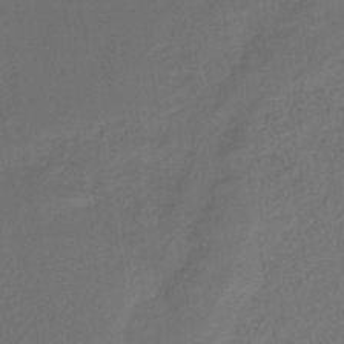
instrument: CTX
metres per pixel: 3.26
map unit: lHb
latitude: -38.4251
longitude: 69.2187
